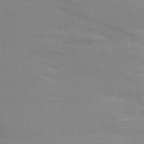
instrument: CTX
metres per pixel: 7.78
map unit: Aa
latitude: 25.8016
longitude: -145.5182
